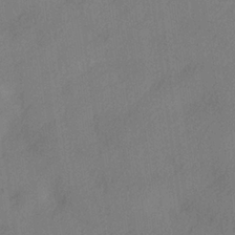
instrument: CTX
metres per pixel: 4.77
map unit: lHvf
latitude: 25.0080
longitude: 140.4440
